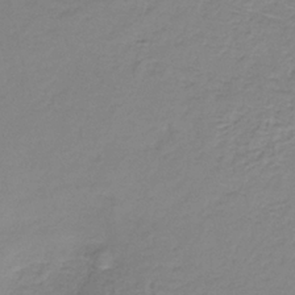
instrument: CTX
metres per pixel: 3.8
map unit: HNb
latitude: -34.2550
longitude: 53.0675
